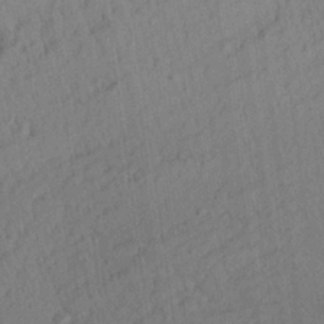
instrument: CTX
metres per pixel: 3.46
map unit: Aa
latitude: 27.6127
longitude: -141.4237
